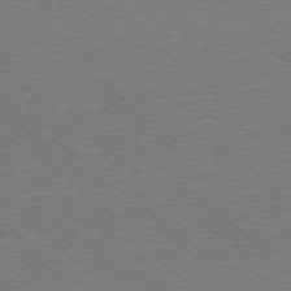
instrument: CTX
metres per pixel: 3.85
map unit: Ap
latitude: -78.7463
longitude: -82.6679
